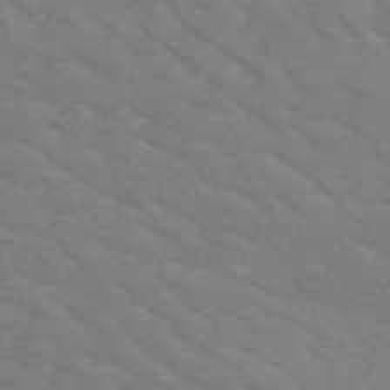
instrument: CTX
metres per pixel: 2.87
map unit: HNb
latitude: -49.8989
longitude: -47.2915
